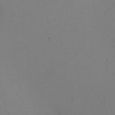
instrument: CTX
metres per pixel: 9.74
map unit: Nhu
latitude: -5.2942
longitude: -95.3671
